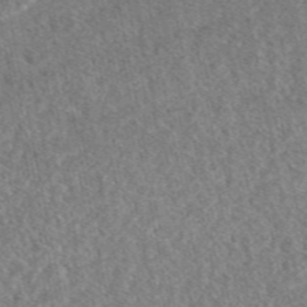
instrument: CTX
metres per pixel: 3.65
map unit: eAb
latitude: 47.8773
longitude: 118.0661
